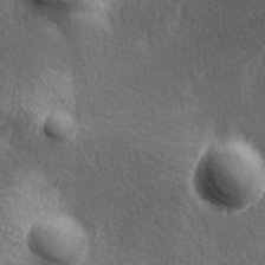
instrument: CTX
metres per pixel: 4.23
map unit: lAa
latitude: -6.5762
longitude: -122.1011
